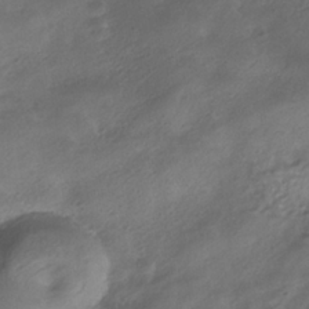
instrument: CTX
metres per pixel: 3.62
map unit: ANa
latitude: -37.0864
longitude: 94.9919
